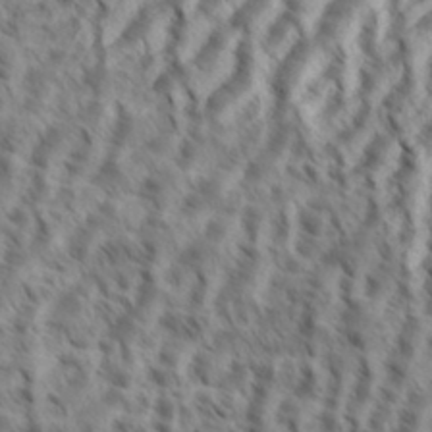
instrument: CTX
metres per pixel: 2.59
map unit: eHh
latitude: 35.4048
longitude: -138.4034
